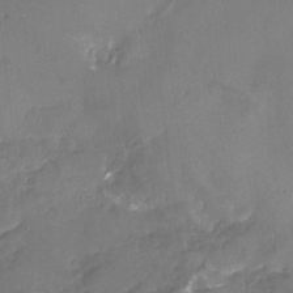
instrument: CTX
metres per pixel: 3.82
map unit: Nhu
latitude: -15.5966
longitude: -58.1389
